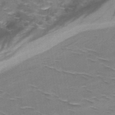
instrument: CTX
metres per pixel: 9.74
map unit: HNb
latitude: -48.2740
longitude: -48.2900
